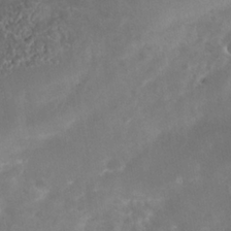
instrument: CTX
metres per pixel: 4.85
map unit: Nhe
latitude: -37.9178
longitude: -113.4237
